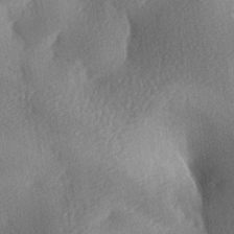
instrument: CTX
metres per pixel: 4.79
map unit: lAa
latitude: -8.6518
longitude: -127.4616
